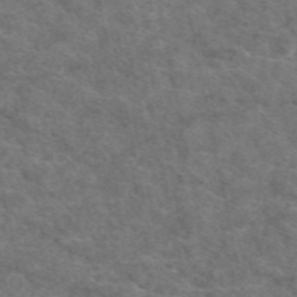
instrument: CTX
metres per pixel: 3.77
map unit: eAb
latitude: 49.1403
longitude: 113.7856
